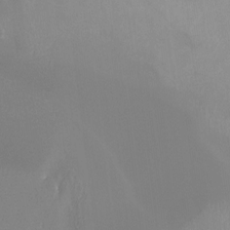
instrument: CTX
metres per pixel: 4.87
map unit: Ht
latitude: -15.2187
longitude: -44.2333
